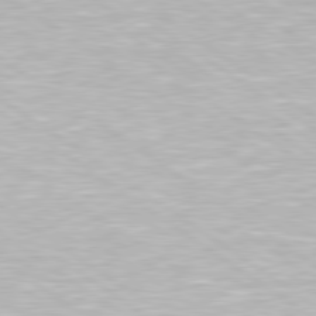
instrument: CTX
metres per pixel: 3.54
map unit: Hpe
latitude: 79.4427
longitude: -153.9717
